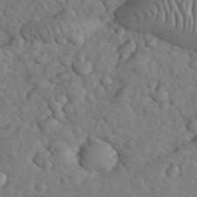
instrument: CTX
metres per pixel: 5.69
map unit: eHh
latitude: 33.1214
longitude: -66.9135
